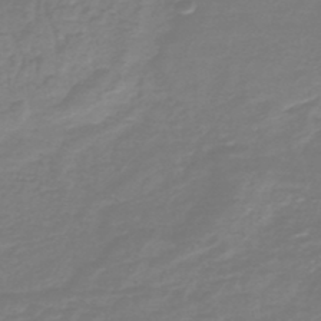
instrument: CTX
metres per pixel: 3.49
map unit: HNb
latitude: -46.2739
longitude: 52.6896
